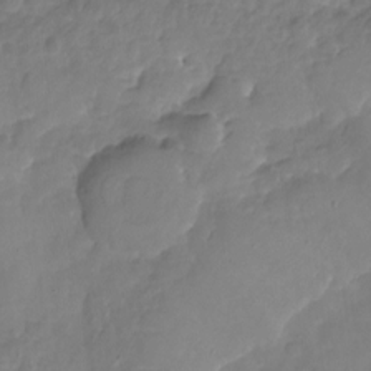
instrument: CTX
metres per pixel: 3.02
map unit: Nhu
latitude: -19.1620
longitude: -57.3859
